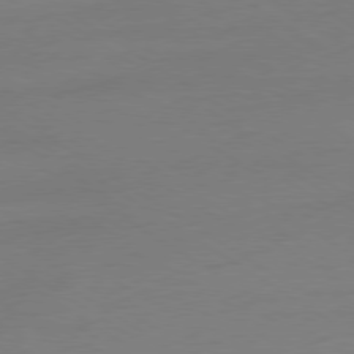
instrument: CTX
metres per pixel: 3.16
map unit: Ap
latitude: -79.9178
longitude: -58.9703
